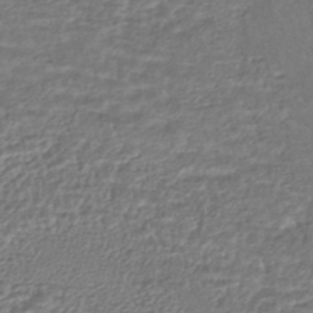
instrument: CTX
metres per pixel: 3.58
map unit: HNhu
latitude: -45.5021
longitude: 97.5777
